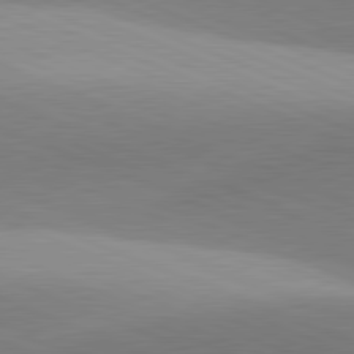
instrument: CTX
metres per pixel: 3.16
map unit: lApd
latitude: 81.5560
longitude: 135.6533
